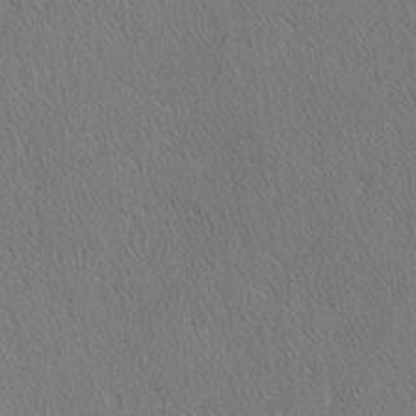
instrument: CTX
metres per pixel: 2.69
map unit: lAvf
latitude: -3.7855
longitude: -108.6490
